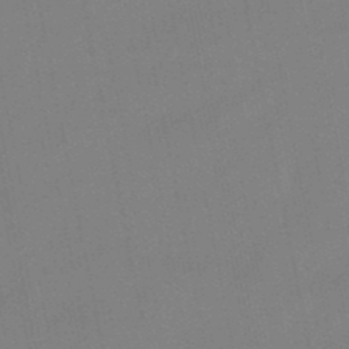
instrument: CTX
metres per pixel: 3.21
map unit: lHb
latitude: -48.7275
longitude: 79.9745
